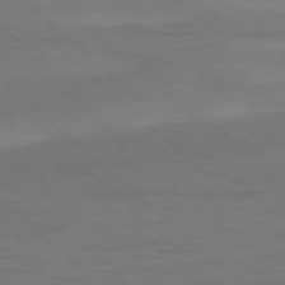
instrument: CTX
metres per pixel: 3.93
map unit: Ap
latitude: -78.0850
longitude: -68.5168
